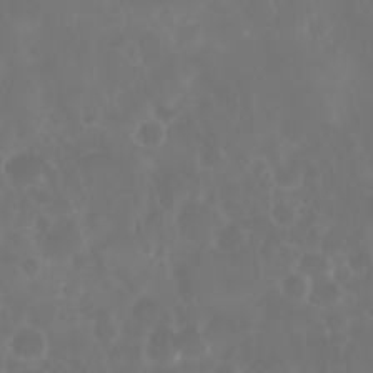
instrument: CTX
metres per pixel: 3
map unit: Nhu
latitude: 28.5546
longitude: -64.1578
